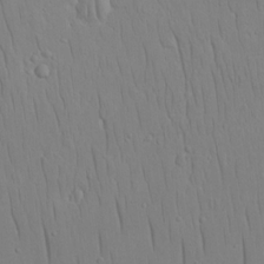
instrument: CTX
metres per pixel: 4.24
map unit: eHh
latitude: 16.2145
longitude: -71.5560
